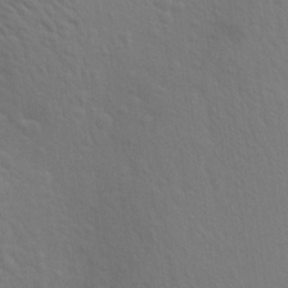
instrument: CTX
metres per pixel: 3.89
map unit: Aa
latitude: 23.7450
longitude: -145.5371
